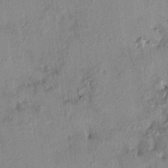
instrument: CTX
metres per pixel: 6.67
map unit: HNhu
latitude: 6.9325
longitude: 0.5196
